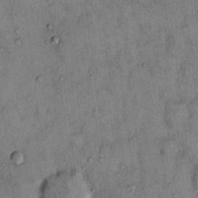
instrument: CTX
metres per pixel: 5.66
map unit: Hto
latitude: 12.6680
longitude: -59.1025
